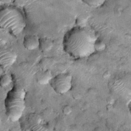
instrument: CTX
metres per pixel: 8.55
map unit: Hto
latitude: 14.1956
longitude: -35.2348
